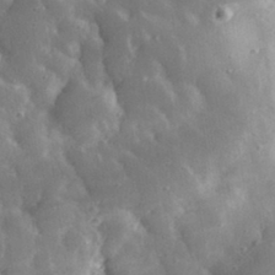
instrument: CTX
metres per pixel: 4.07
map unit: eHh
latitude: 32.6679
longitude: -80.6113
